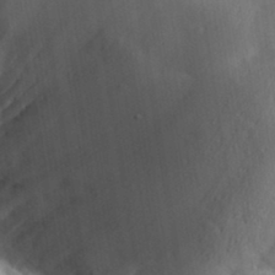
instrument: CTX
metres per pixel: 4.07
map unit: Aa
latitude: 32.4034
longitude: -143.2726
